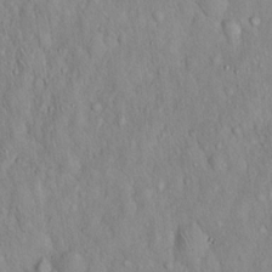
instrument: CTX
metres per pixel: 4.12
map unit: Hto
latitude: 16.1389
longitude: -57.6315
